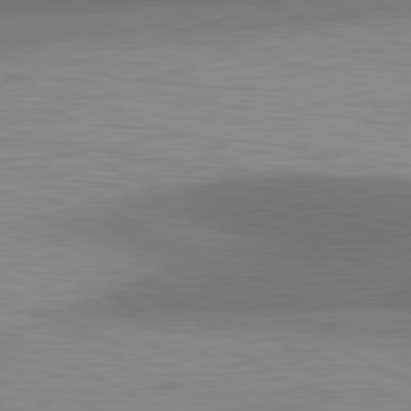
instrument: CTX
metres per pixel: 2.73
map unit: lApd
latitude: 81.1403
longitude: 139.2754
